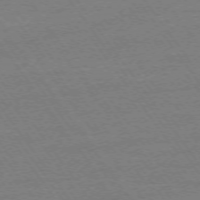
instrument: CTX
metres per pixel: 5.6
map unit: Ap
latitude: -74.6141
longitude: -83.0080
